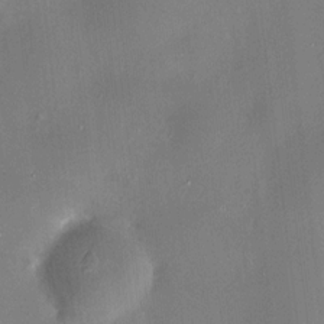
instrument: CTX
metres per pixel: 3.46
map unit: HNhu
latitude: 8.6302
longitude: 9.0675
